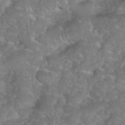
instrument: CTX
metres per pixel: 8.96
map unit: eHh
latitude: 39.6883
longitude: -58.6491
